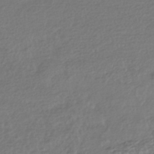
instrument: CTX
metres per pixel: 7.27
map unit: HNhu
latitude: -44.0472
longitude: 96.6897
